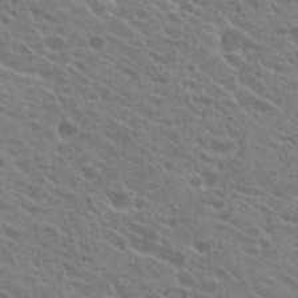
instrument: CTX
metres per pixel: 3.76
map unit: Hto
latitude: 22.6868
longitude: -38.9703
